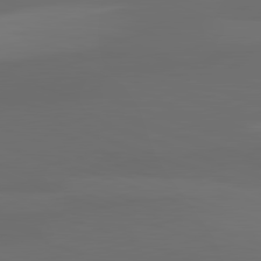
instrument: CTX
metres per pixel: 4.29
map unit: lApd
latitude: 82.1199
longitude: 135.4077
